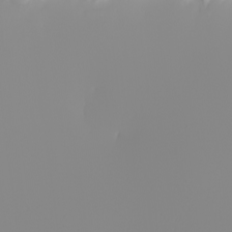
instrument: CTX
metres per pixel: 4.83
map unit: Nhu
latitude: -6.1039
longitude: -94.5546
